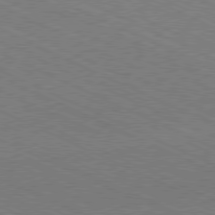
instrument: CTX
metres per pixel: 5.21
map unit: Hpe
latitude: -81.1620
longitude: 15.7289
